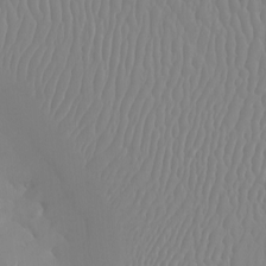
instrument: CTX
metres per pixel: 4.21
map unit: Nhu
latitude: -6.6896
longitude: -93.4237
